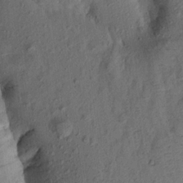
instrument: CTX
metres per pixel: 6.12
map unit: Aa
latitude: 16.4034
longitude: -146.4601
